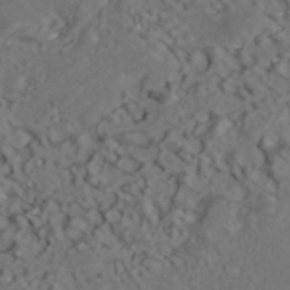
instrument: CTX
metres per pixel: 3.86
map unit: ANa
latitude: 41.2536
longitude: 54.1795
